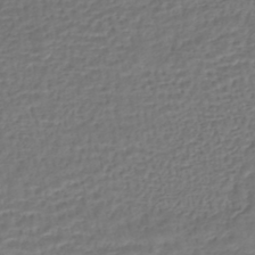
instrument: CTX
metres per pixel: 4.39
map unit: HNhu
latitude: -45.3888
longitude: 102.8597
